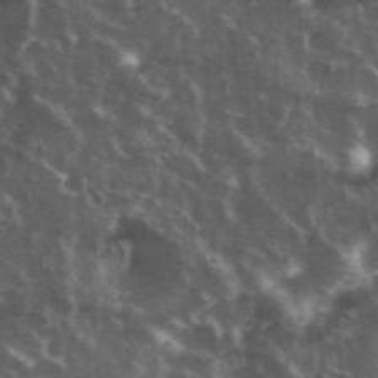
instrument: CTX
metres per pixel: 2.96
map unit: eHh
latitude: 35.1781
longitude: -59.8583
